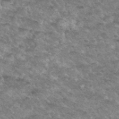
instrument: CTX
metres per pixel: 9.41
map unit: Hto
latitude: 34.4223
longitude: -49.0269
